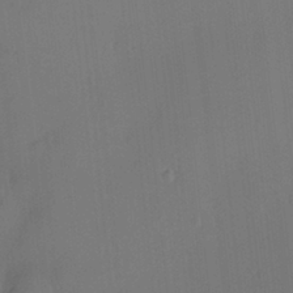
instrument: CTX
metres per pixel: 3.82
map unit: HNhu
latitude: 6.1578
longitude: 13.7289
